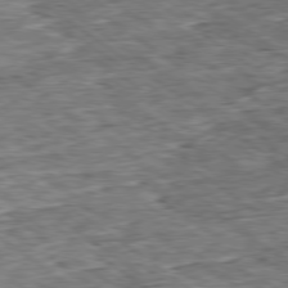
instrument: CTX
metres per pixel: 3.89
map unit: Ap
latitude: -79.5021
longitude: -86.1200
